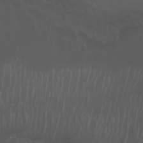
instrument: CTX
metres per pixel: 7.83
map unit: Htu
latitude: -5.4076
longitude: -88.7813
